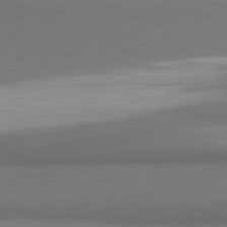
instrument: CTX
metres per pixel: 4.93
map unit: lApd
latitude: 81.6316
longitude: 163.0108
